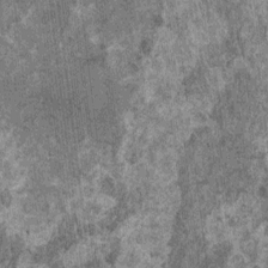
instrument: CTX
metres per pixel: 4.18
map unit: HNhu
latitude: 1.0836
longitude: 5.1809
